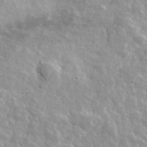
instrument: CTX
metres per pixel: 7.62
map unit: lHvf
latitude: 36.4601
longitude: -88.6113
